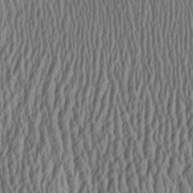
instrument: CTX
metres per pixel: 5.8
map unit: Aa
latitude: 27.7261
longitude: -135.8961
